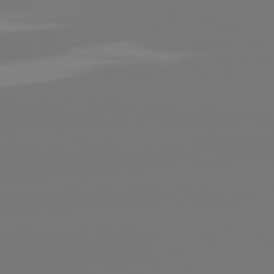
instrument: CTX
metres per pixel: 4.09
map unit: lApd
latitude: 80.8947
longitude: -149.2348
